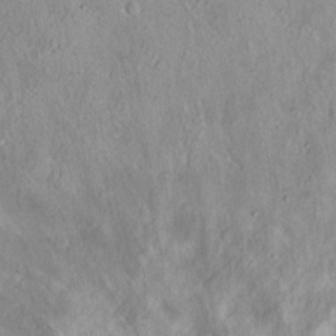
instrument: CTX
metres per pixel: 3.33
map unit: Hto
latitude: 16.7435
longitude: -59.5560
